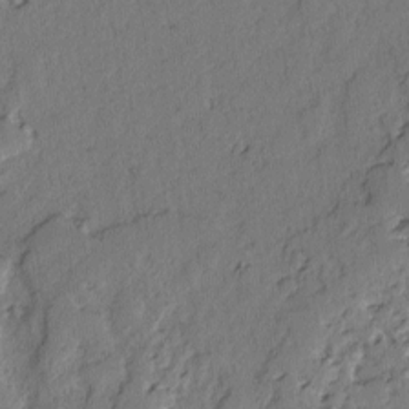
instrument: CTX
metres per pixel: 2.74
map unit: lAvf
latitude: -2.6518
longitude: -107.0081
